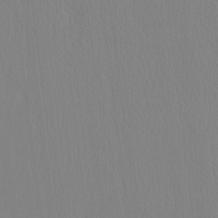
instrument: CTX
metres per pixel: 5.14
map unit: HNhu
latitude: -5.1053
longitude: 14.9353
